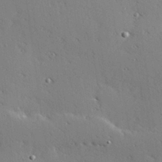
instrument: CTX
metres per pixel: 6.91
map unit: Hve
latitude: 25.8772
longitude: -91.6505
